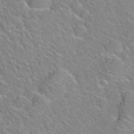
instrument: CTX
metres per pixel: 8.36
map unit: Hto
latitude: 35.0269
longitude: -48.7813
